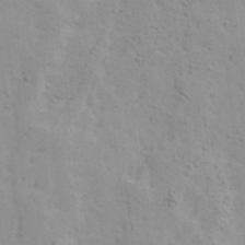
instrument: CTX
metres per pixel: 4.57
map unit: Ave
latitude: 13.5560
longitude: -132.9136
